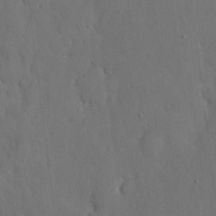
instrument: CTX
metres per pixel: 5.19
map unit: eHh
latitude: 6.9892
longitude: -68.5168
